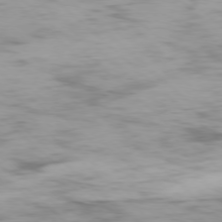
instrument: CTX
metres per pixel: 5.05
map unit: Ap
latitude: -77.8800
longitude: -90.5168
